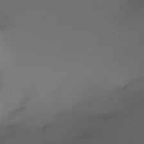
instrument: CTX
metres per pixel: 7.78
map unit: Nhe
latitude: -31.6722
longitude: -117.1025
